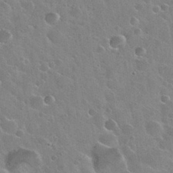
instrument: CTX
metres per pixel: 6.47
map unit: Nhu
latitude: 31.8773
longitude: -54.0444
